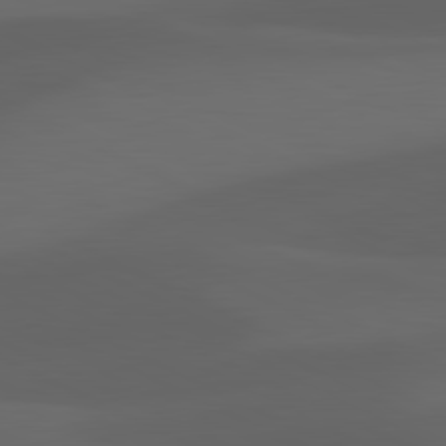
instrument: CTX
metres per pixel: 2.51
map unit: lApd
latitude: 81.3671
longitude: 123.9178
